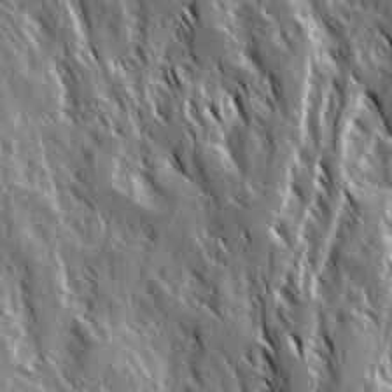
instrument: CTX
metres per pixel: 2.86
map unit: Ave
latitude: 15.1593
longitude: -133.0270
